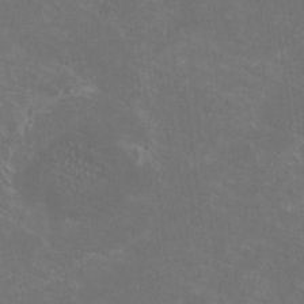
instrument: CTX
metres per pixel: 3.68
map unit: HNhu
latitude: 0.8002
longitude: -1.2726
